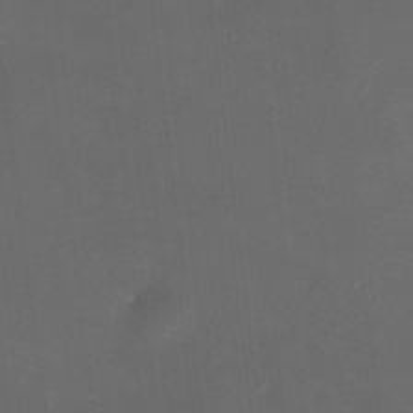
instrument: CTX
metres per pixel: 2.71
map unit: HNhu
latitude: 8.4979
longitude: 10.0472
